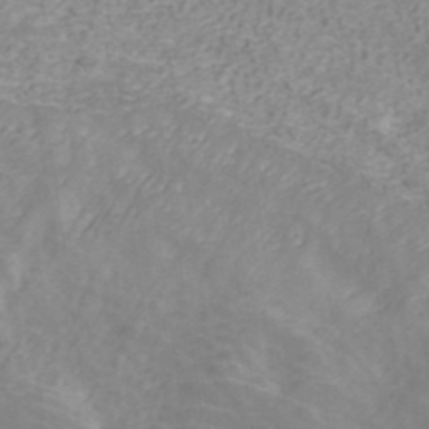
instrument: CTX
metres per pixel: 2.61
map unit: ANa
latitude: 40.4034
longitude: 21.8422
